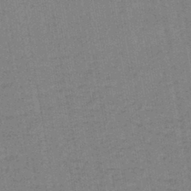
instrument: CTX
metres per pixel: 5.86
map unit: lHb
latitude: -42.4062
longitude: 62.7652
